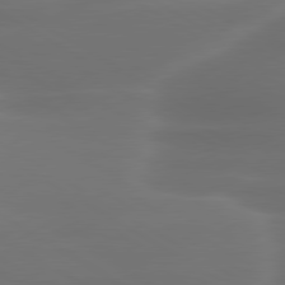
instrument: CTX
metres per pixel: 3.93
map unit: lApd
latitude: 79.9150
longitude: -119.6883
